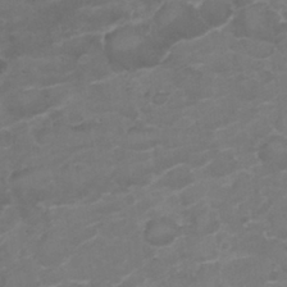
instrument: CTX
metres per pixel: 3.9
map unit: Nhu
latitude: 26.0633
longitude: -53.4049
